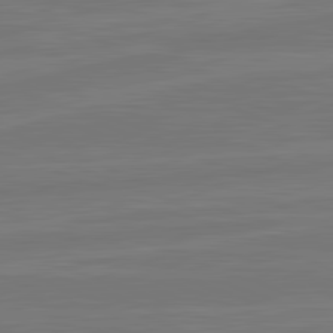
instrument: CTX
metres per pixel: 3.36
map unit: lApd
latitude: 82.1388
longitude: -175.8206
